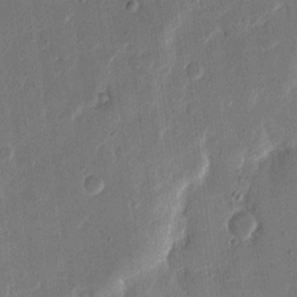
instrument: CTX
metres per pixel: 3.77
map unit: eHh
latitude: 13.0837
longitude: -69.0081
